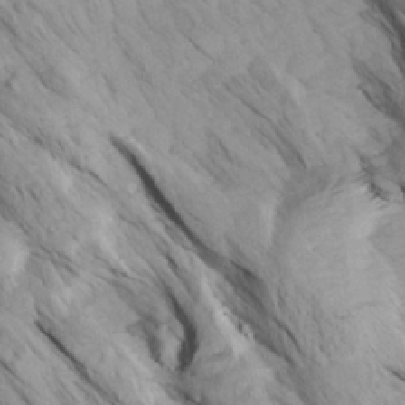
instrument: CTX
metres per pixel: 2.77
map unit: Aa
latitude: 27.4049
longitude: -133.6694
